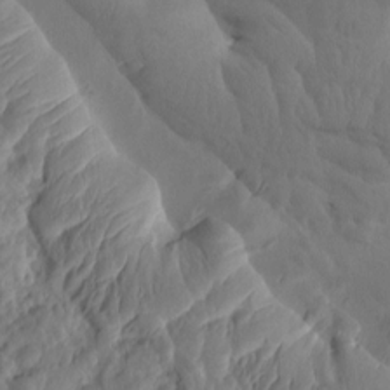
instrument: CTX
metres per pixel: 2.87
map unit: eHh
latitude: -0.9353
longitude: 14.7652
